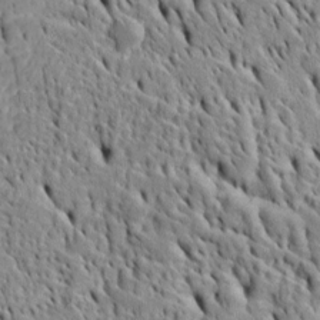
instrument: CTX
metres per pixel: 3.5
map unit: Htu
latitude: -5.2187
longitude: 153.1809
